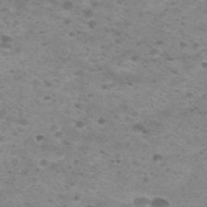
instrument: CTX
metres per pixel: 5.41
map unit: Nhu
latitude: 29.5182
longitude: -47.8962
